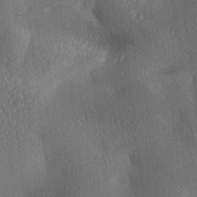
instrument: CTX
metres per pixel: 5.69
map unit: lAa
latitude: -8.3306
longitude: -127.6694
